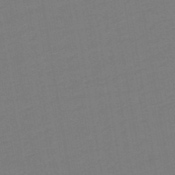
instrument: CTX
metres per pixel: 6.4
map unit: lHb
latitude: -49.9745
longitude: 81.4455
